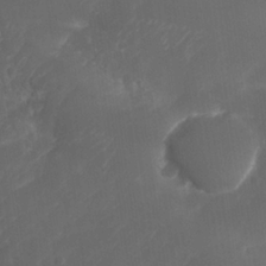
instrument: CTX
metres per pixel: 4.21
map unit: Nhe
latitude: -34.1417
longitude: -145.3481
